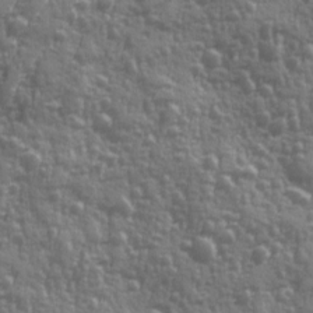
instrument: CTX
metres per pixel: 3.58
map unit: Ave
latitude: 12.1956
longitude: -103.7827
